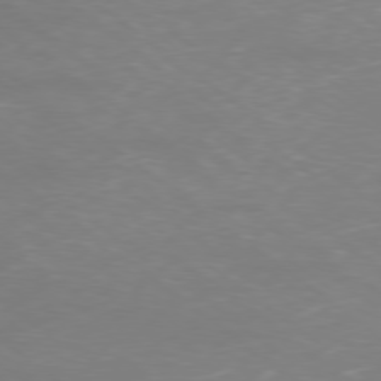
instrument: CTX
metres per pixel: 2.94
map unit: Ap
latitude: -78.8030
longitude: -62.0822
